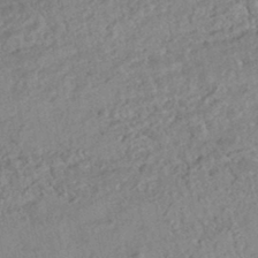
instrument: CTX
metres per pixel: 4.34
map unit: HNhu
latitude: -44.5574
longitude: 100.1227
